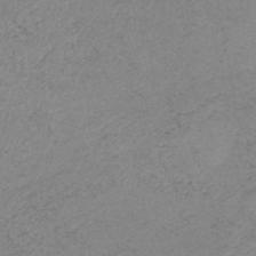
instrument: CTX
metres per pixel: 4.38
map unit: HNb
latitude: -33.8234
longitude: 63.1242
